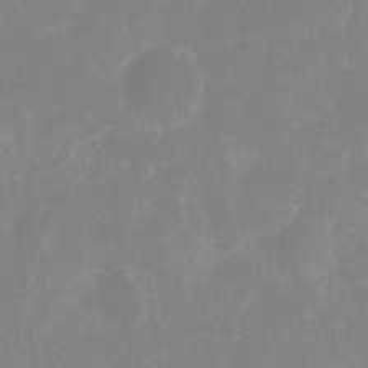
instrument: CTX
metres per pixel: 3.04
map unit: eHh
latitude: 7.2159
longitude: -69.6505
